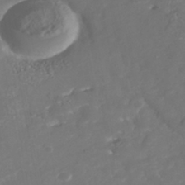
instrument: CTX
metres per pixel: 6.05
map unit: Nhu
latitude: -40.8786
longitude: -83.1214
